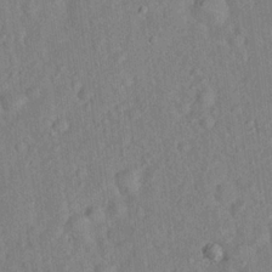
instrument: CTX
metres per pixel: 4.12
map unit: Hto
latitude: 17.4237
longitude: -52.8569
